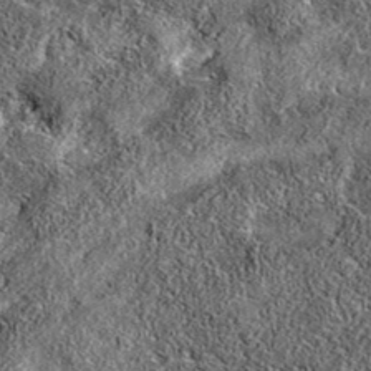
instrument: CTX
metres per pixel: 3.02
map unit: eAb
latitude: 36.6679
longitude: 108.7274
